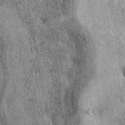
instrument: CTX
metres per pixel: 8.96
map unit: eAb
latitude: 39.1214
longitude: 108.2928
